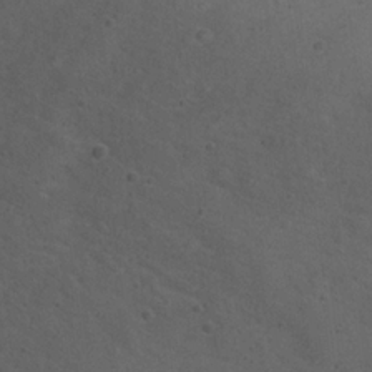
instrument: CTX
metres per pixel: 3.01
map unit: Nhu
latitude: 21.7261
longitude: -71.9150
